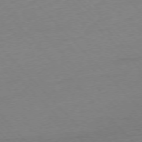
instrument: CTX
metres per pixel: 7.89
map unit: Ap
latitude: -76.7274
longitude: -92.9324
